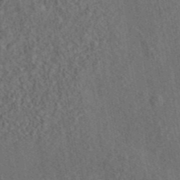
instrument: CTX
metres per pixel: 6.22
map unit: eAb
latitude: 43.9717
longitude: 114.9353
